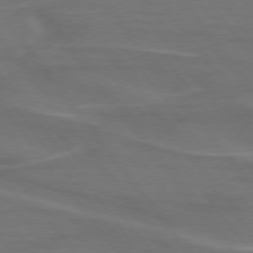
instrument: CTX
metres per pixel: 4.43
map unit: lApd
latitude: 74.7435
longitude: -62.8380
